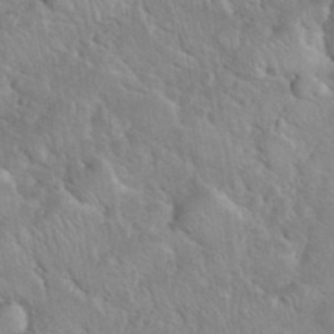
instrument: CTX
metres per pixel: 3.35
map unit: eHh
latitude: 37.6694
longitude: -61.3104
